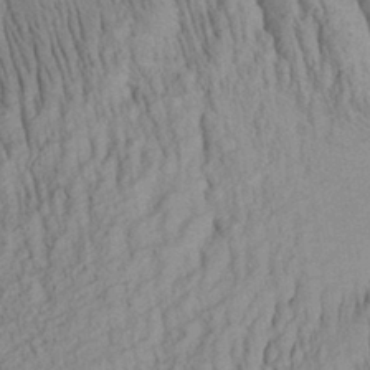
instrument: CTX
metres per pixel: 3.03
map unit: Aa
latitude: 29.8016
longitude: -138.1956
